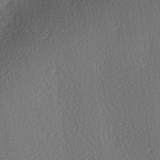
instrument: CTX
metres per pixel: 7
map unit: Ave
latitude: 3.8394
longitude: -112.6301
